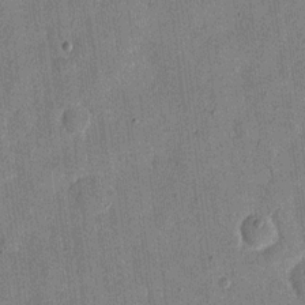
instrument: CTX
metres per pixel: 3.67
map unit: eHh
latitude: 13.1592
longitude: -68.3845
